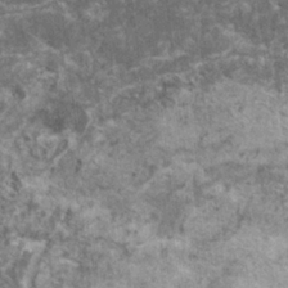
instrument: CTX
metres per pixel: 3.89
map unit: HNhu
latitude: 1.6505
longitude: 4.4440
